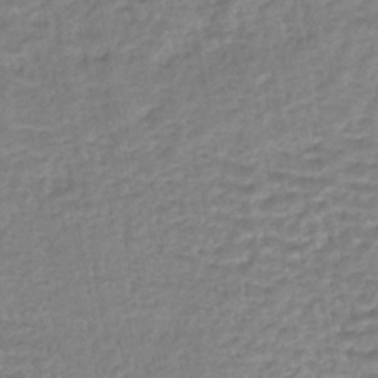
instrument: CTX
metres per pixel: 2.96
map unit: HNhu
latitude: -44.5196
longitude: 101.9745
